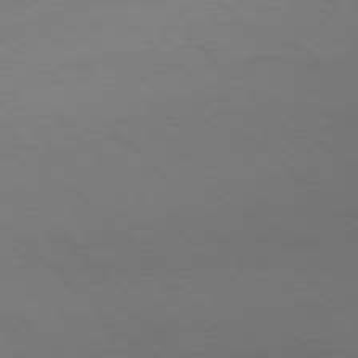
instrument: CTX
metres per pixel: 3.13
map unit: Ap
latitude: -77.1620
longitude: -92.0444
